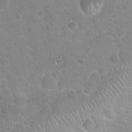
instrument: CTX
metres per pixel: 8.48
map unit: Hto
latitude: 21.9339
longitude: -50.6301
